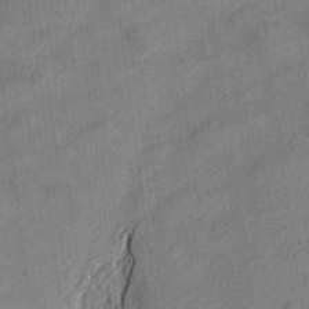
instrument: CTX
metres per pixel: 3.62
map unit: Aa
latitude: 20.5357
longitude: -141.0080
